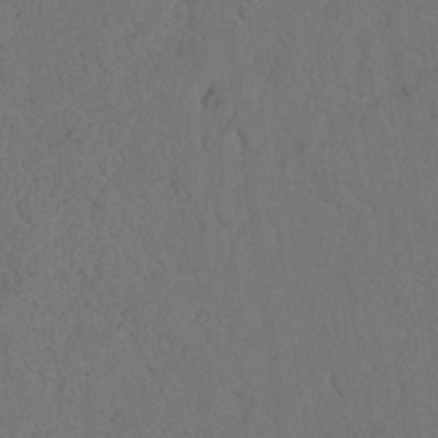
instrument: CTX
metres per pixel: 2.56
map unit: Nhu
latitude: 22.3089
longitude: -74.2523
